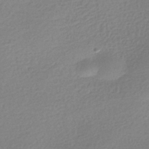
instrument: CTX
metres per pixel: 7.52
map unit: HNhu
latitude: -41.1998
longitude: 94.5762
